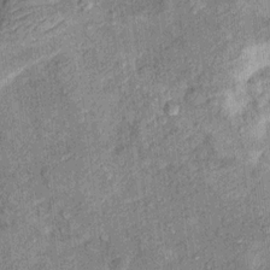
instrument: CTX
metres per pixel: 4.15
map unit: Hto
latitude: 10.4601
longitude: -37.6316
